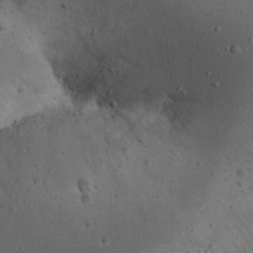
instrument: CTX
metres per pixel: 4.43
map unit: Nhu
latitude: 22.0255
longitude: -72.2712
